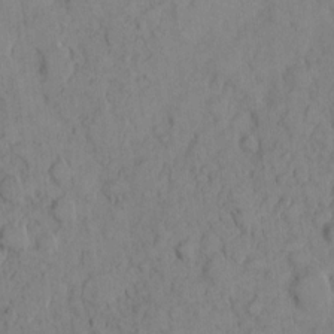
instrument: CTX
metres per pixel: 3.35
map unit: eHh
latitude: 8.2334
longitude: -64.5357
